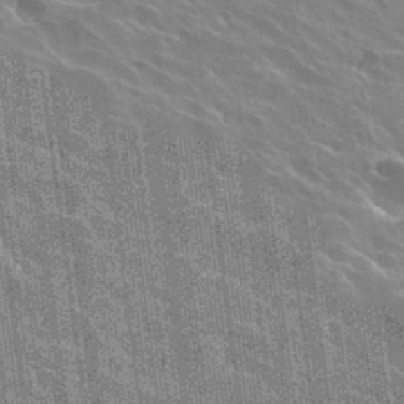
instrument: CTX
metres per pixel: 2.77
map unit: Hto
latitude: 27.0081
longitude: -41.1403
